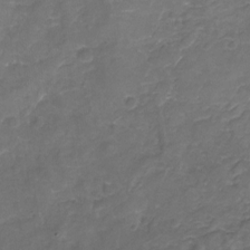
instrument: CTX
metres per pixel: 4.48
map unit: Nhu
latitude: -18.9542
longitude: -56.6490
